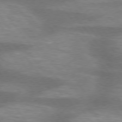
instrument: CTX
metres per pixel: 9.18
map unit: lApd
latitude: 75.4426
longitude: -57.5371
